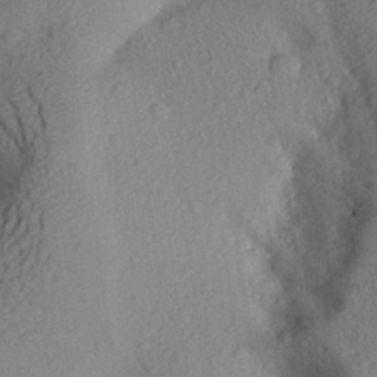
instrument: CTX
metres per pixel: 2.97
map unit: Aa
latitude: 28.1011
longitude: -145.5749
